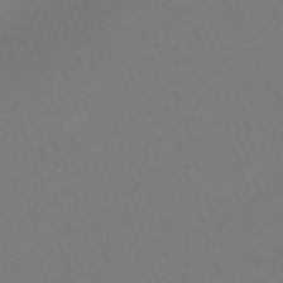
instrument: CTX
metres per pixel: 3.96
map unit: eHh
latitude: -63.4454
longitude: 50.6707
